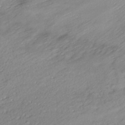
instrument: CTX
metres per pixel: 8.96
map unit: ANa
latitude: -37.9745
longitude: 94.5762
